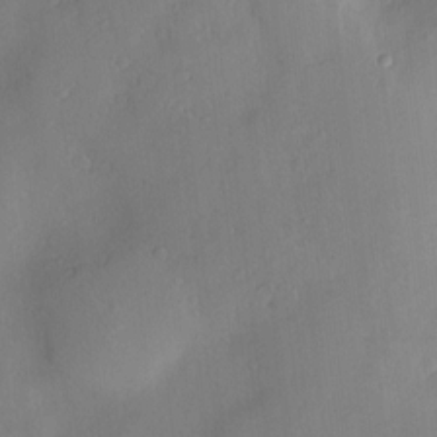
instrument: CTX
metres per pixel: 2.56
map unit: Htu
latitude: -9.1809
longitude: 176.2551
